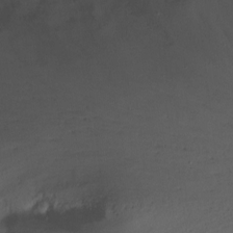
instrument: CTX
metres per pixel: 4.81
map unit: Nhu
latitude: -6.5762
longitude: -50.0822
